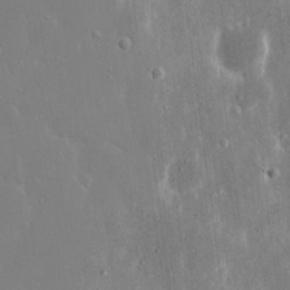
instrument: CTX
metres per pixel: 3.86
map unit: eHh
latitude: 16.4601
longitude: -71.4048
